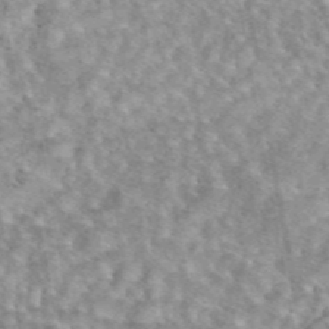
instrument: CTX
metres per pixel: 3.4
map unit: eAb
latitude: 44.5734
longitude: 109.0297
